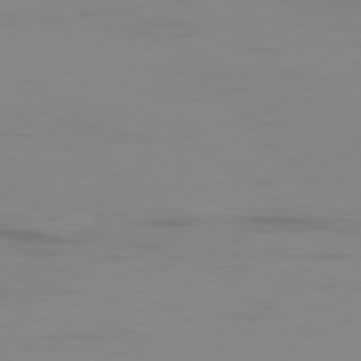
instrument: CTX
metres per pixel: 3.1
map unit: Ap
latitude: -80.1228
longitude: -93.4993
